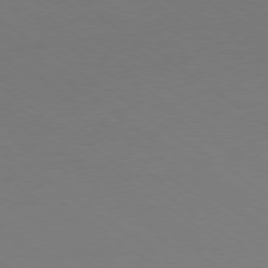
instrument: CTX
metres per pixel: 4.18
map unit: Ap
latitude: -79.1998
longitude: -61.3481
